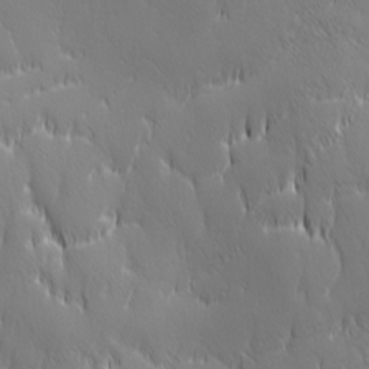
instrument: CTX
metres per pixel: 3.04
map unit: Ave
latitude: 2.2522
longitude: -113.4426
